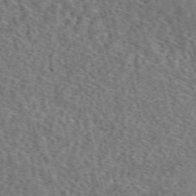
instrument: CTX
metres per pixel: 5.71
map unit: eAb
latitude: 44.8380
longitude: 111.4454
